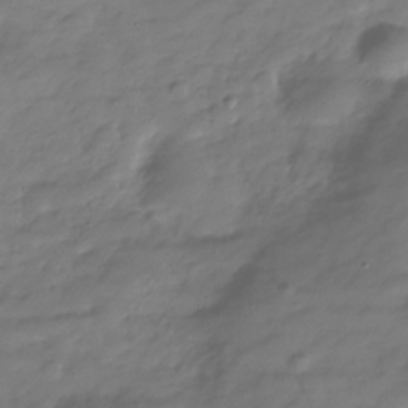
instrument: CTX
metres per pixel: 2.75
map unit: Hve
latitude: -30.3873
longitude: 90.8975
